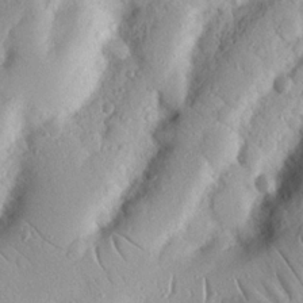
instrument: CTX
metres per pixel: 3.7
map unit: Nhu
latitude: 19.6127
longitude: -77.3859
